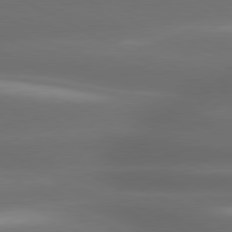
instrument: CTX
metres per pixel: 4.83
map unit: lApd
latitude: 80.5546
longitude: -141.7260
